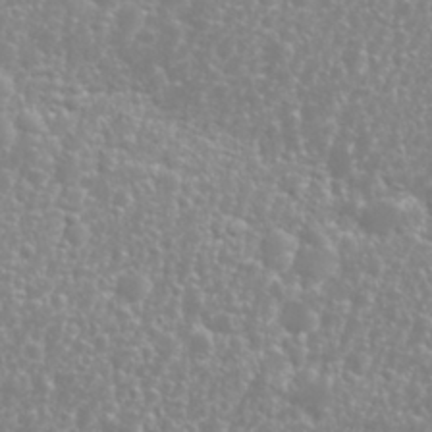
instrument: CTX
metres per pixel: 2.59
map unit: Nhu
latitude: 26.3278
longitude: -60.2144
